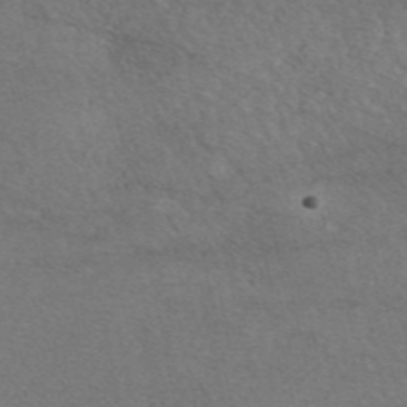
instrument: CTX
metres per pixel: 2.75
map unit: eAb
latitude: 47.1026
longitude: 113.9367
